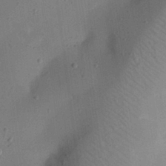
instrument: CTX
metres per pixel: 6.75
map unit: eHh
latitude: 24.7624
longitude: -70.3467
